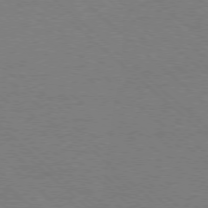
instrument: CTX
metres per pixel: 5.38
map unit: Ap
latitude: -78.3873
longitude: -85.1025
